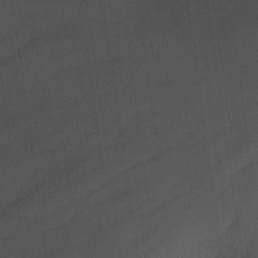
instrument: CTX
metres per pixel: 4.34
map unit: Nhu
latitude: -13.0487
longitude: -68.9136
